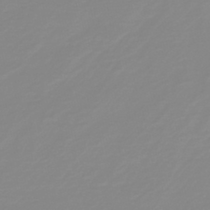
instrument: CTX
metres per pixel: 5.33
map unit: HNb
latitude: -44.3684
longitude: 51.5588
